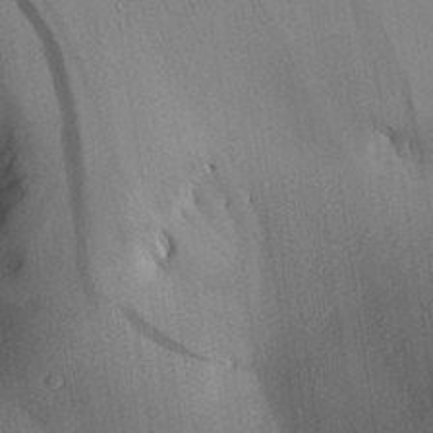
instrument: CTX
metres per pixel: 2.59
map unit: Aa
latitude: 26.3845
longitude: -141.8961
